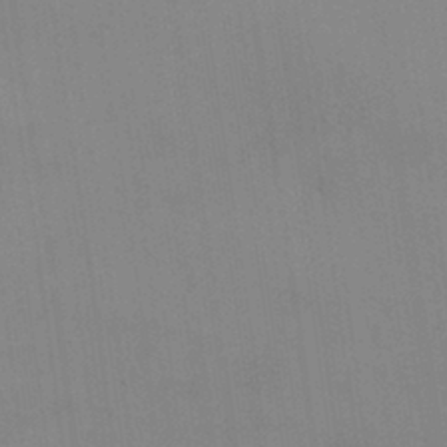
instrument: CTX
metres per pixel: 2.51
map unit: HNhu
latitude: 3.2159
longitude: 9.2943
